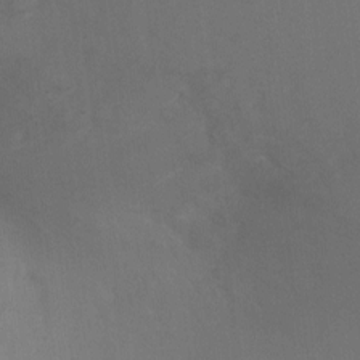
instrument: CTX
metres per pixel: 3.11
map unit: Ht
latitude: 2.3467
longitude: -25.5371
